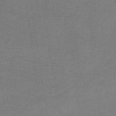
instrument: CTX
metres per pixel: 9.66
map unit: lHb
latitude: -34.7274
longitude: 64.7841
